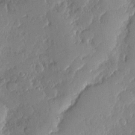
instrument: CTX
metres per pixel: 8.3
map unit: eHh
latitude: 4.0444
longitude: -71.4048
